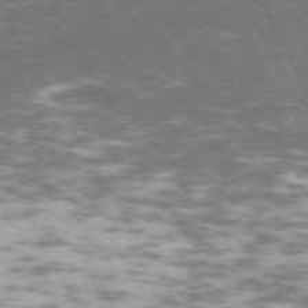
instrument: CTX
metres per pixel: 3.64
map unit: Hpe
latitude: -71.9556
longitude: 8.1228
